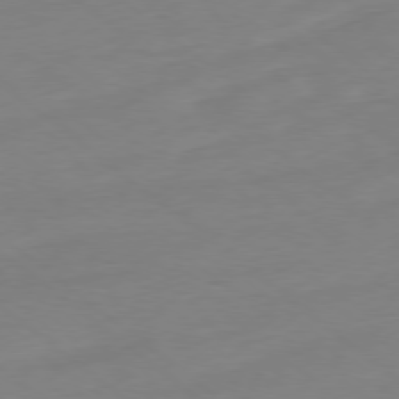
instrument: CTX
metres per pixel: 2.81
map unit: Ap
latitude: -78.5762
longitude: -98.8380
